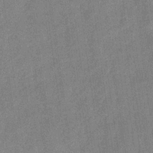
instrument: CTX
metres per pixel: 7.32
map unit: eHb
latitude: -31.2754
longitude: 74.1606
